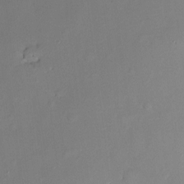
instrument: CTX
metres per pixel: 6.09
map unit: Hve
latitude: -9.5588
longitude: 174.5762
